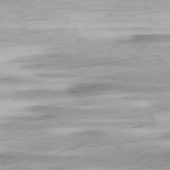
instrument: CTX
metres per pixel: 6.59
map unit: Ap
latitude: -78.2928
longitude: -71.9717
